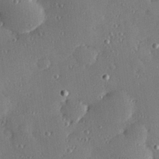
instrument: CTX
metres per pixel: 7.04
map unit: Hve
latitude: 27.8583
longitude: -91.3671
